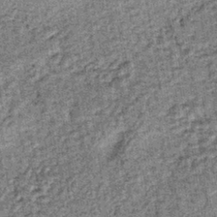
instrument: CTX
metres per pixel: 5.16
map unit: lHb
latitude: -38.3495
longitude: 64.1228
